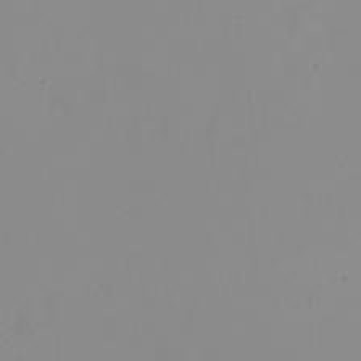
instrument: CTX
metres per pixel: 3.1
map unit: eHh
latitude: 23.8394
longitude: -64.8947
